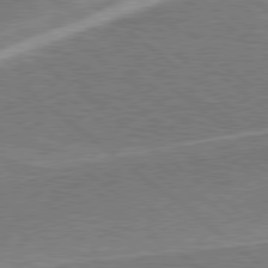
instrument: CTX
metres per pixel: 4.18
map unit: Hpe
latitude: 78.9325
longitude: -170.3278
